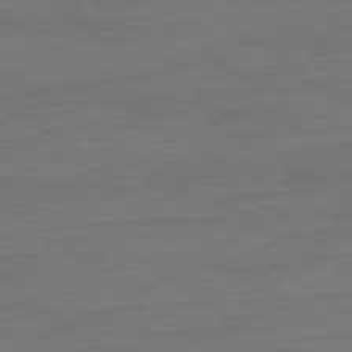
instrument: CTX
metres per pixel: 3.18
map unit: Ap
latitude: -79.1998
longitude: -89.2915
